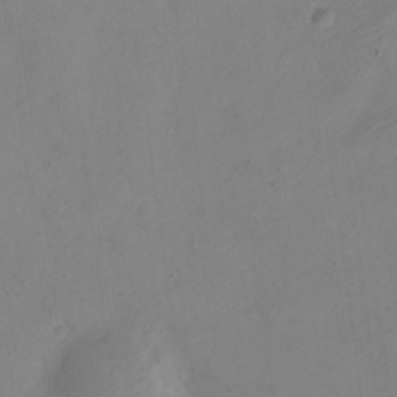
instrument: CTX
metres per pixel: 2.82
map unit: Nve
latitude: -23.1242
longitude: 107.1054
